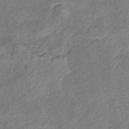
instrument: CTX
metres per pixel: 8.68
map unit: eHb
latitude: -39.2943
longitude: 77.7478
